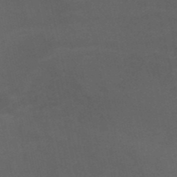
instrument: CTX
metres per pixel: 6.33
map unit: HNb
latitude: -50.9542
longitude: -42.9892
